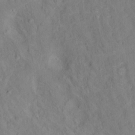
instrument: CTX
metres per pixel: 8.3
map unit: Hto
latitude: 14.9136
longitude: -36.3845
